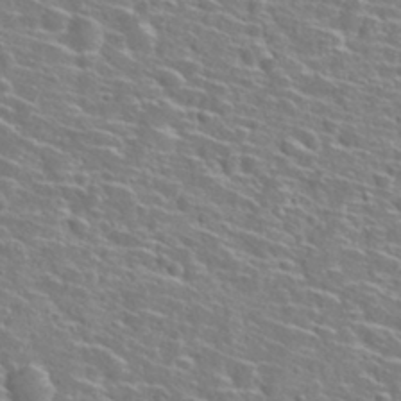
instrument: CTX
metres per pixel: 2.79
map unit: Hto
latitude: 28.4223
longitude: -48.4601
